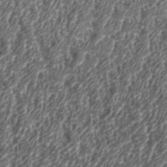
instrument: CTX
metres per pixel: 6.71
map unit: eHh
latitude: 35.2914
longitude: -136.7813
